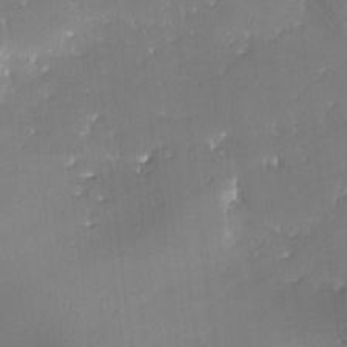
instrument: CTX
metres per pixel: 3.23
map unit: lAa
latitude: -10.5196
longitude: -124.3845
